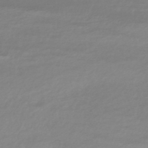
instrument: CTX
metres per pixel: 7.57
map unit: HNhu
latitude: -44.9353
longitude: 98.8408
